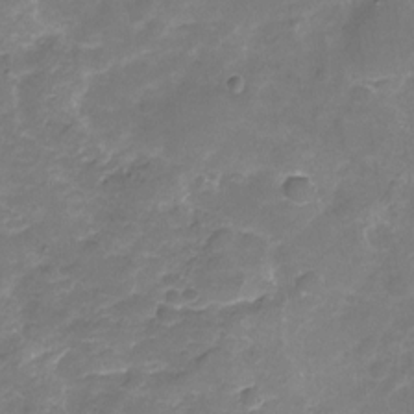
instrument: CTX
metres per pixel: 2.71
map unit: Nhu
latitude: -18.3306
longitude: -56.7057
